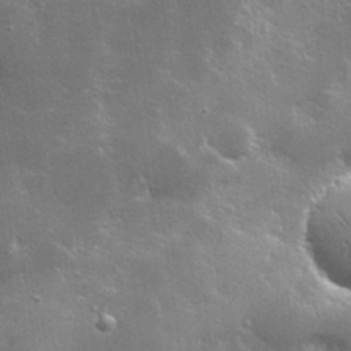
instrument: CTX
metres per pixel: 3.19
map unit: lHvf
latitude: 31.7828
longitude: -93.1403
